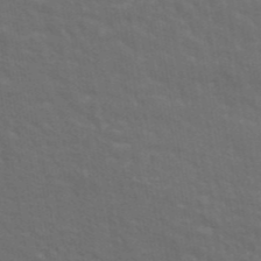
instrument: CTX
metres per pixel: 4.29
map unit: eAb
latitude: 43.1970
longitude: 105.4832
